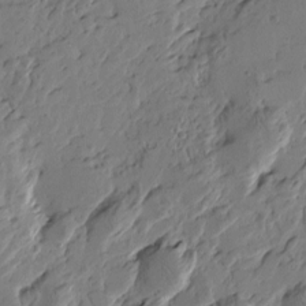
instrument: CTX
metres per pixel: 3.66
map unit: Htu
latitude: -3.6910
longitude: -178.2523
